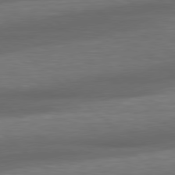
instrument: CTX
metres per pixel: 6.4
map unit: lApd
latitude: 79.0648
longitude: -117.0081
